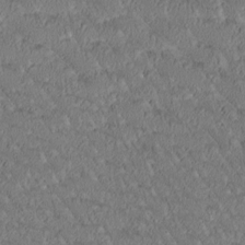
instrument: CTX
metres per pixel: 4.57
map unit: Htu
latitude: -1.1432
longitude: 175.7666
